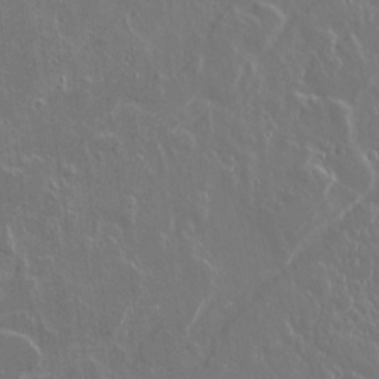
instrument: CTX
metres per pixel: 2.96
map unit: lAvf
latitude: 15.0459
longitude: -127.8772
